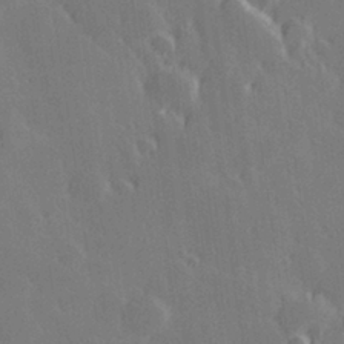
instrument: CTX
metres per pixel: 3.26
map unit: Hve
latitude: 28.0633
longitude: 145.7856
